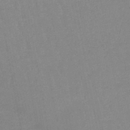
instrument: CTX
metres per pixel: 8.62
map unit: lHb
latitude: -45.6722
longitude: 78.6707
